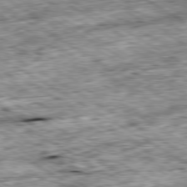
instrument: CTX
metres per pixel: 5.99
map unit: Ap
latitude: -80.3684
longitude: -88.8380
